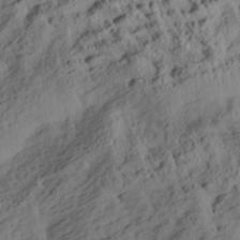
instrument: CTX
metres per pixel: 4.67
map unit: Aa
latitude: 29.4615
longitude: -136.1767
